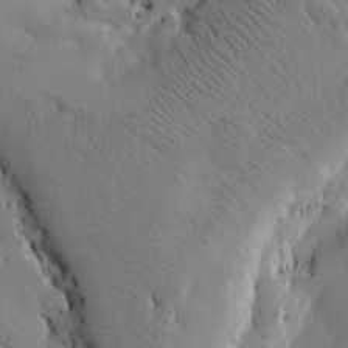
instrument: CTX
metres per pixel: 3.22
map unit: Htu
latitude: -3.3509
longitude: 168.5951
